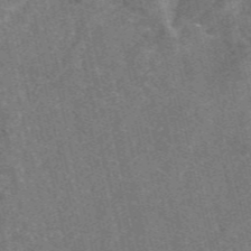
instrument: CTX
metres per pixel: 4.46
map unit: eAb
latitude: 46.9325
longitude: 119.1242
